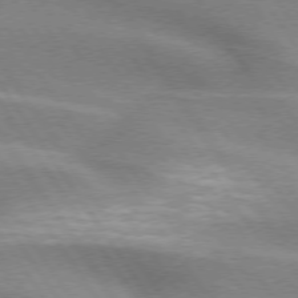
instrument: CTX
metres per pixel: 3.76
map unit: lApd
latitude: 74.8947
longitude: -63.3482
